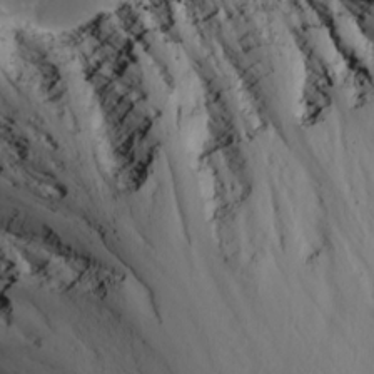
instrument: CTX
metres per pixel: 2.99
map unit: Ave
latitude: 9.1781
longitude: -105.5371
